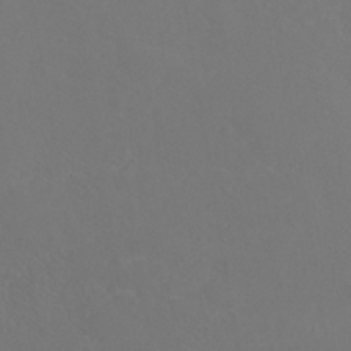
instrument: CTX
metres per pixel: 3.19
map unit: ANa
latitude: 36.5924
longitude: 14.2740
